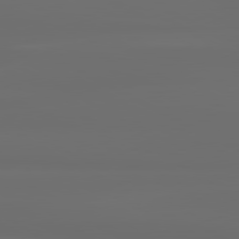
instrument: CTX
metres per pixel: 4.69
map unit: lApd
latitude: 80.5924
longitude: -136.2523
